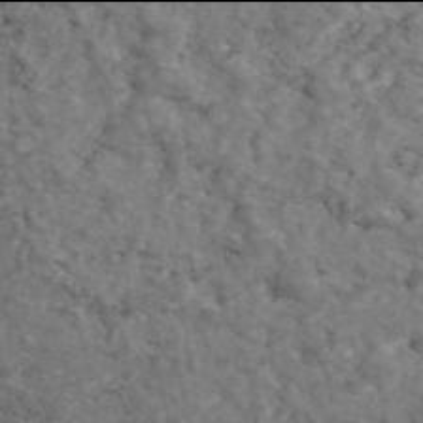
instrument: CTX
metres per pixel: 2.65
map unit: eAb
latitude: 45.9906
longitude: 117.3698
